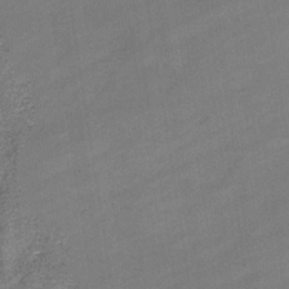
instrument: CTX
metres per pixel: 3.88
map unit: eHb
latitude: -36.9730
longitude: 79.2187
